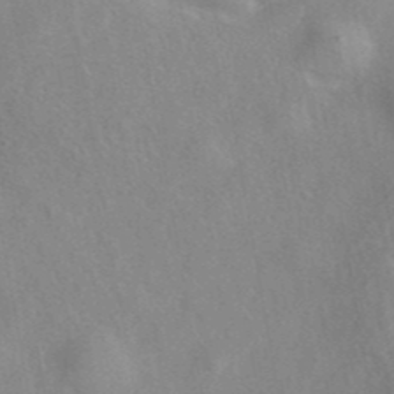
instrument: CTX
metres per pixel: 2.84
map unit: eAb
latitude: 40.6679
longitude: 108.1606
